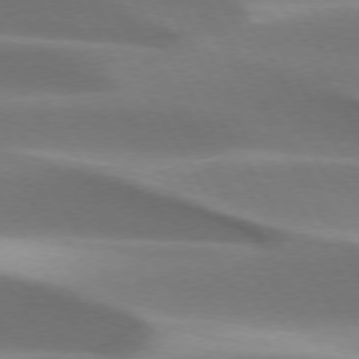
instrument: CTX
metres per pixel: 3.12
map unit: lApd
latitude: 73.4049
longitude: -52.8380
